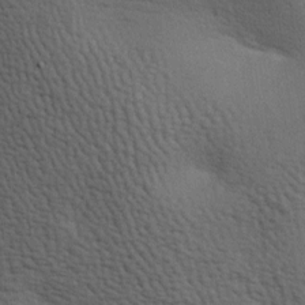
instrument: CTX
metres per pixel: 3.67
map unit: lAa
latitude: -6.9541
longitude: -125.4804
